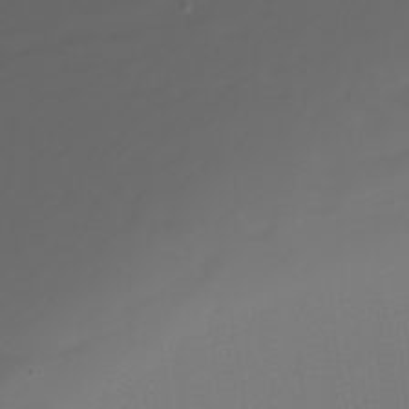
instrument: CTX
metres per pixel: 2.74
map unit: Nhu
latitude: -8.8030
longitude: -79.9528
